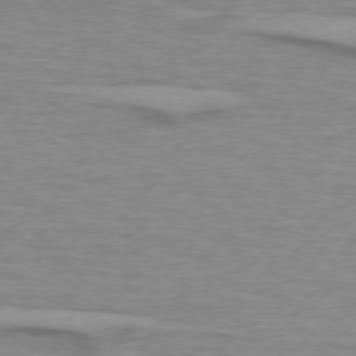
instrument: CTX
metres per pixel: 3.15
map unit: lApd
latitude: 75.1970
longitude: -79.2159
